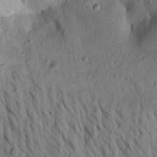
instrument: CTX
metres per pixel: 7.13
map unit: Aa
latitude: 20.2901
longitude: -147.8206
